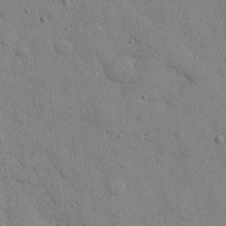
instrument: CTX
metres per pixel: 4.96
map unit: eHh
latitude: 26.7057
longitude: -75.7072
